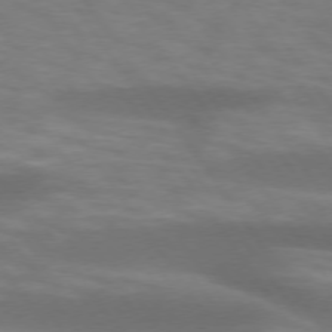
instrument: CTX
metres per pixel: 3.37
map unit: lApd
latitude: 74.3089
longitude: -54.4412
